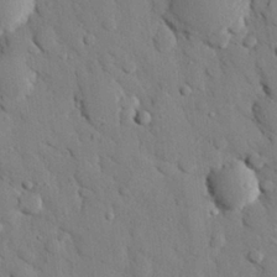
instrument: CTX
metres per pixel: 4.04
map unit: eHh
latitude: 26.8191
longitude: -78.9892
